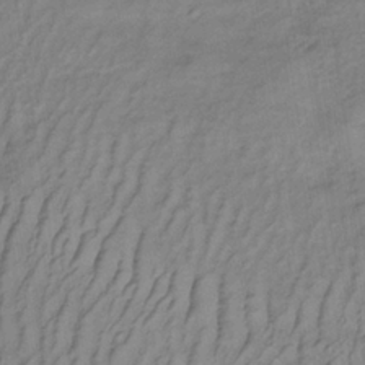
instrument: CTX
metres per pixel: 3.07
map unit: lHb
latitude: -35.3888
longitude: 70.2929
